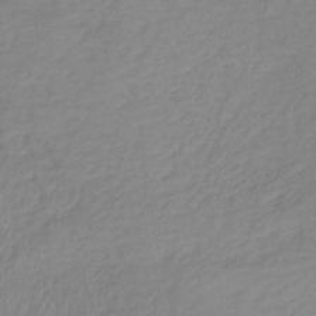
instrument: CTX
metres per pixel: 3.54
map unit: lHb
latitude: -36.2172
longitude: 69.7477
